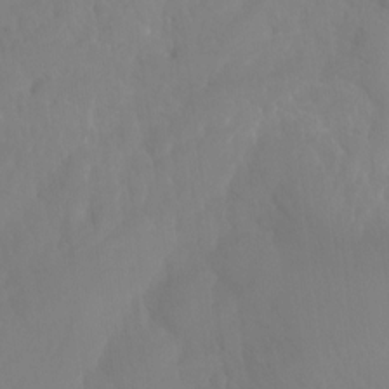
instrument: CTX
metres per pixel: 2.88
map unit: Ht
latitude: -15.3321
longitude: -54.6301
